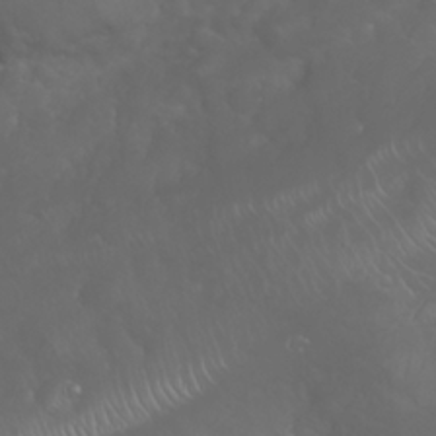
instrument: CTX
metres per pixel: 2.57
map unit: Nhu
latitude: 23.7638
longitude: -61.5938
